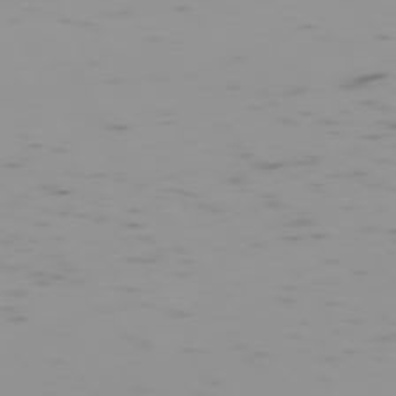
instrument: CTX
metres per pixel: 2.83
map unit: Hpe
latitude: -73.8233
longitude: 6.9541
